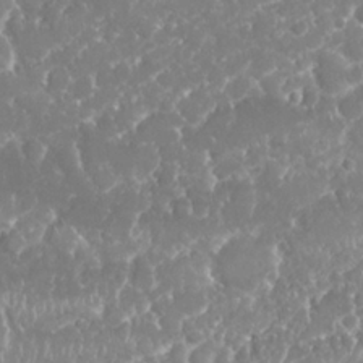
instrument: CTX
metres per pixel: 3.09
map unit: Nhu
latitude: 26.2712
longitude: -60.8380
